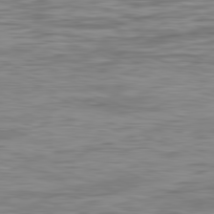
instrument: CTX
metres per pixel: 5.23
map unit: Ap
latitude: -82.0472
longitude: -73.5183
